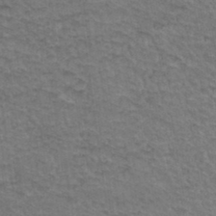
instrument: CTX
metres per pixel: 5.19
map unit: Hto
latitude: 35.2159
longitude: -45.9339
